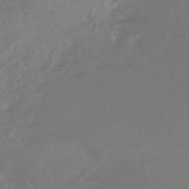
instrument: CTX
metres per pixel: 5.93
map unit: HNhu
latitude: -45.8800
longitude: 91.6155
